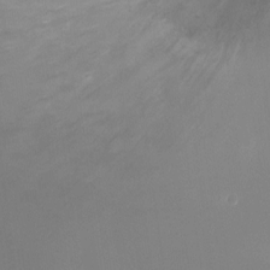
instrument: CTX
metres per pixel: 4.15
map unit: Ht
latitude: -5.8611
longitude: -28.1767
